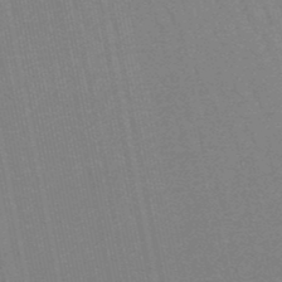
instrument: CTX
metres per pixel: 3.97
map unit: lHb
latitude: -49.8612
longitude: 68.8785
